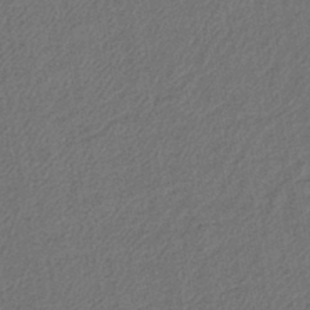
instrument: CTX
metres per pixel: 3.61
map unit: lHb
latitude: -42.8408
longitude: 61.2187
